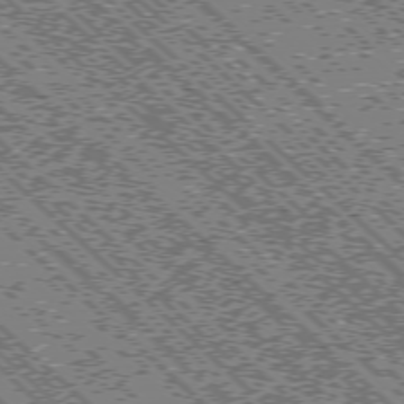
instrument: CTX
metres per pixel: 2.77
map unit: Ap
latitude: -76.0094
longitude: -96.1578
